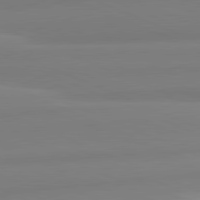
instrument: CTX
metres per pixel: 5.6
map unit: lApd
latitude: 82.1011
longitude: 178.0850
